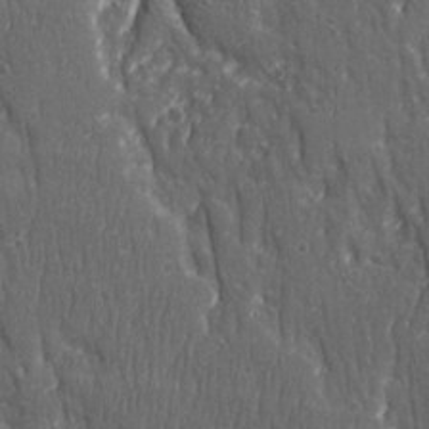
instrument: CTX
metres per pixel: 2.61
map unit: Ave
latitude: 22.5168
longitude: -134.5734
